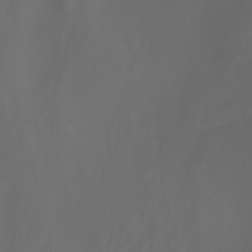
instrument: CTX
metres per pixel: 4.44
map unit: Htu
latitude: -7.2943
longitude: -71.7827
